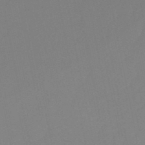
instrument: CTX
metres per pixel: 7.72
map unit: eHb
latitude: -49.8045
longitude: 77.0109
